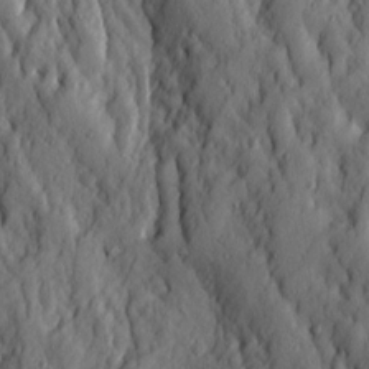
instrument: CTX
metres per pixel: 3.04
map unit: Ave
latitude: 13.8583
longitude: -133.7450
